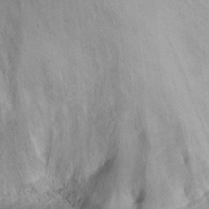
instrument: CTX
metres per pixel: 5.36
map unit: Ht
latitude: -2.4818
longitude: -14.3090
